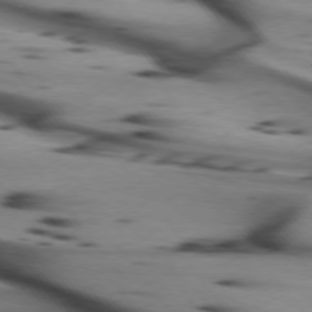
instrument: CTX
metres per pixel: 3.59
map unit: lApd
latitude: 75.0081
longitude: -65.8205
